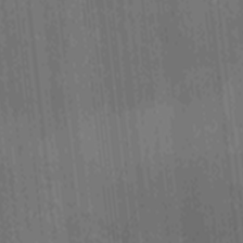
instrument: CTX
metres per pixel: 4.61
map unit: Ave
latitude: -9.4454
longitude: -123.1970
